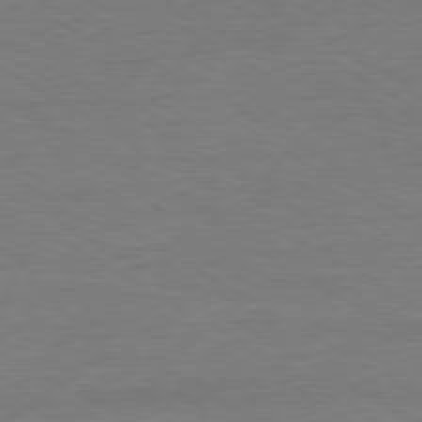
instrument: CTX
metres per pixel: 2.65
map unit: Ap
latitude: -80.1606
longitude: -87.2915
